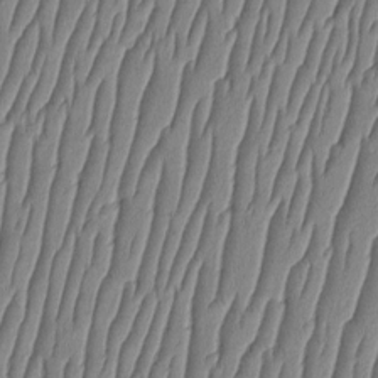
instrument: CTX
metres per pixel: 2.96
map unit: HNhu
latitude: -3.4265
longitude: 13.9556
